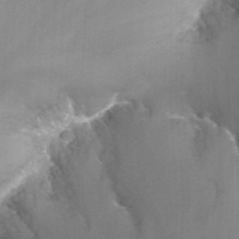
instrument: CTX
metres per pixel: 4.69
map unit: Nhu
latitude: -12.9353
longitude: -66.2144
